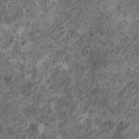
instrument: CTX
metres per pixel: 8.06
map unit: HNhu
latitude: 0.1388
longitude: 4.5951
